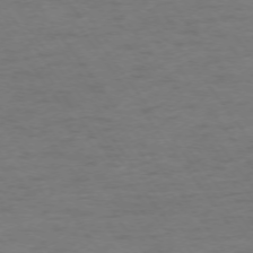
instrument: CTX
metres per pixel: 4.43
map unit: Ap
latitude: -74.4251
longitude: -79.4049
